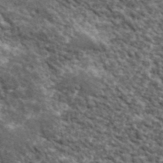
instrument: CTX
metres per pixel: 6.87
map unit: lHvf
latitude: 40.4601
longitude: -87.6694
